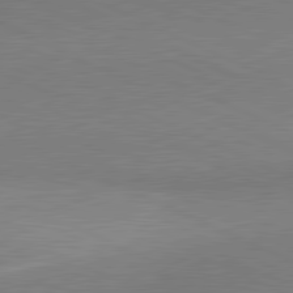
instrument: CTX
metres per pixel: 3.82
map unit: lApd
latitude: 81.2726
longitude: 156.1606
